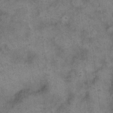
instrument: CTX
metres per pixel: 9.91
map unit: eHh
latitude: 14.2712
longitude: -64.5357
